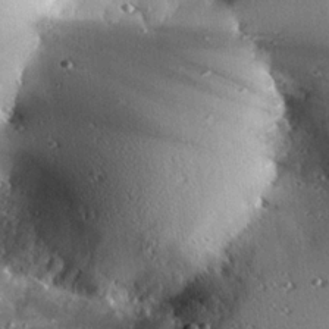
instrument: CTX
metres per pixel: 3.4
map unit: eHh
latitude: 23.1025
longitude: -90.5924
